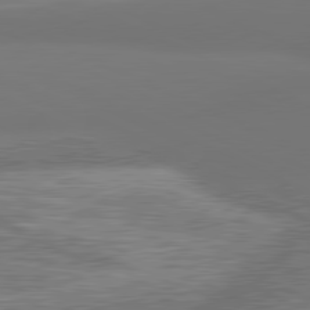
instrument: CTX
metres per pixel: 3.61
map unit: lApd
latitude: 81.1025
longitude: -165.6316
